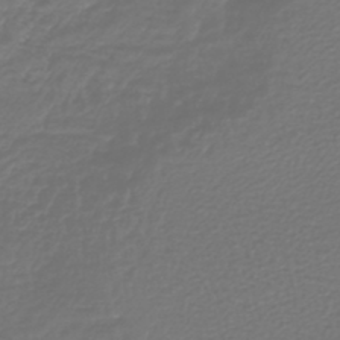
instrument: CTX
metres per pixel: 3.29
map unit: lHb
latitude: -42.7085
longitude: 64.8975
